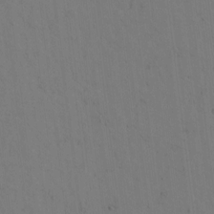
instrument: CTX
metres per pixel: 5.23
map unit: lAvf
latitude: 5.4426
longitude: 159.8044
